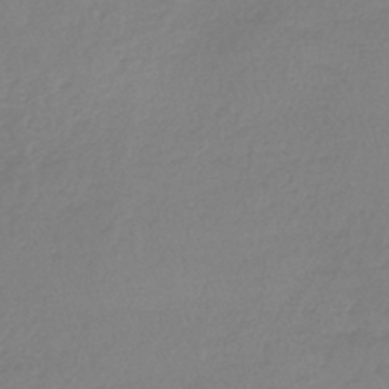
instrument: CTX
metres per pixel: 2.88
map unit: lHb
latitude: -44.4629
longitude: 70.0283
